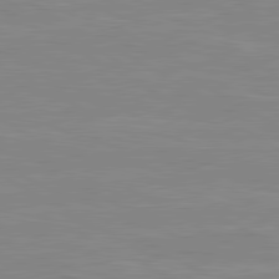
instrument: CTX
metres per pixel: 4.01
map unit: lApd
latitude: 80.5924
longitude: 171.8423
